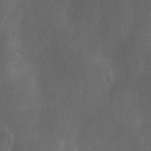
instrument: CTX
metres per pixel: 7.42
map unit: Ave
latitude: -0.4440
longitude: -112.9703
